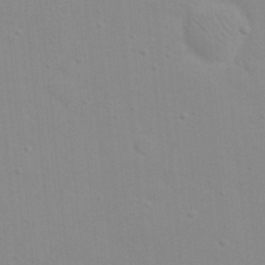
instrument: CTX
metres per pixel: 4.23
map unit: eHh
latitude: 20.8569
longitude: -64.2522
